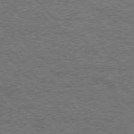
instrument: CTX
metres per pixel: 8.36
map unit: Hpe
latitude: 75.6316
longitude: -151.9528
